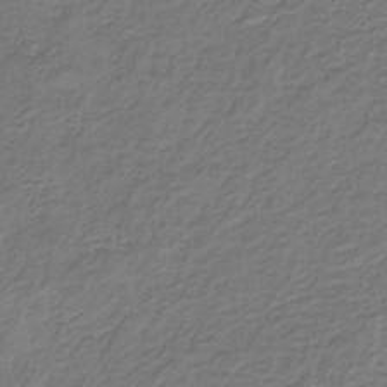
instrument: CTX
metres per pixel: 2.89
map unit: eHb
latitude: -30.9352
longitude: 71.3510
